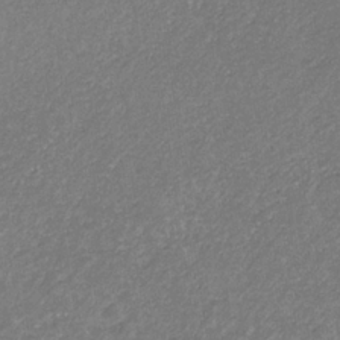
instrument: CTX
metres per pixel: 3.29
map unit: eHb
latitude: -31.6722
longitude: 70.2551
